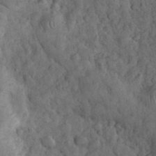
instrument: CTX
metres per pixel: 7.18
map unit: eHh
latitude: 33.5182
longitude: -68.1767
